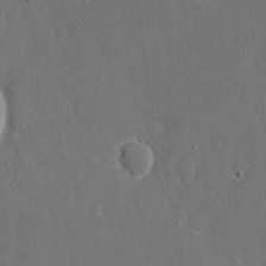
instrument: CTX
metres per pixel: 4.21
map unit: eHh
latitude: 5.6505
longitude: -68.3656
